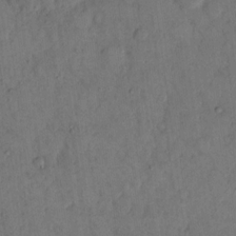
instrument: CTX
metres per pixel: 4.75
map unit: eHh
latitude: 14.2334
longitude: -67.7638
